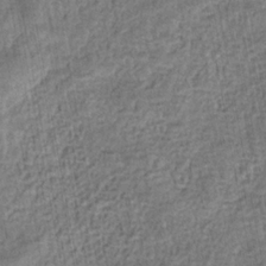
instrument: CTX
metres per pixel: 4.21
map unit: eHb
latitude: -33.3888
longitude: 75.8801
